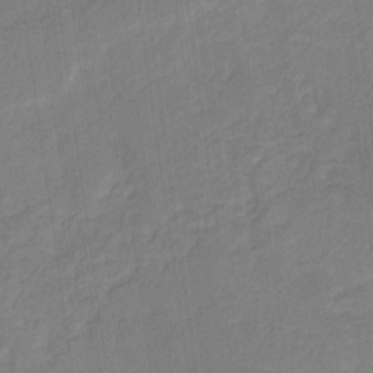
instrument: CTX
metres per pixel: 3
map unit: eHb
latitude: -30.2928
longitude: 62.4440
